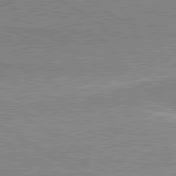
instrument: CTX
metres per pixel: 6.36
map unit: lApd
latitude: 80.5924
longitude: 143.4076
